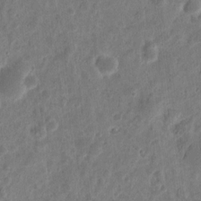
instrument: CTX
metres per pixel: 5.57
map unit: eHh
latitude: 10.2334
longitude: -73.8773
